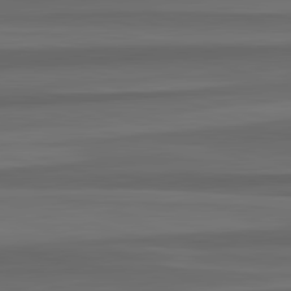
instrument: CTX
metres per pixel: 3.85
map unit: lApd
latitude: 82.8191
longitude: 176.2739
